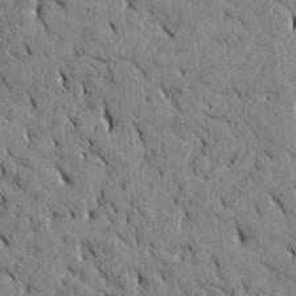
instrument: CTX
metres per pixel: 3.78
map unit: Htu
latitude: -4.2172
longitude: 176.9353
